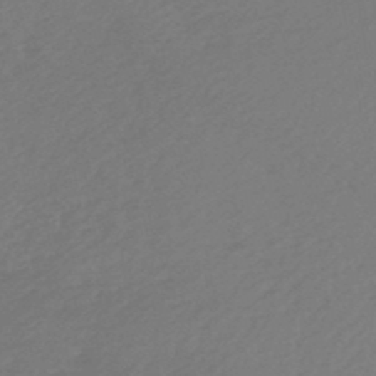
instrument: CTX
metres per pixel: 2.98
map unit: HNb
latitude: -47.1809
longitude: 57.6533
